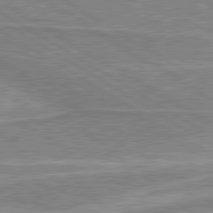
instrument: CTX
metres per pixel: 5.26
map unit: lApd
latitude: 80.5546
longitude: 143.5399
